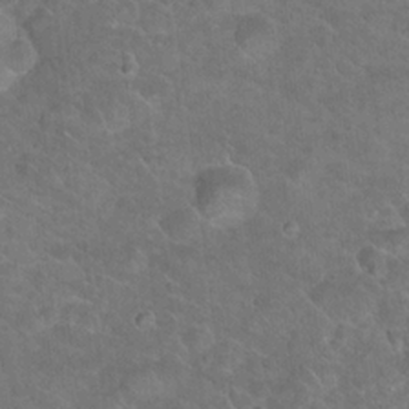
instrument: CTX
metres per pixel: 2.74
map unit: Hto
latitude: 18.9891
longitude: -43.6127
